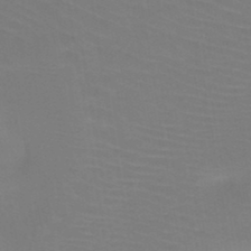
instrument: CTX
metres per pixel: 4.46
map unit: HNb
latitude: -47.0486
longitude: -43.8583
